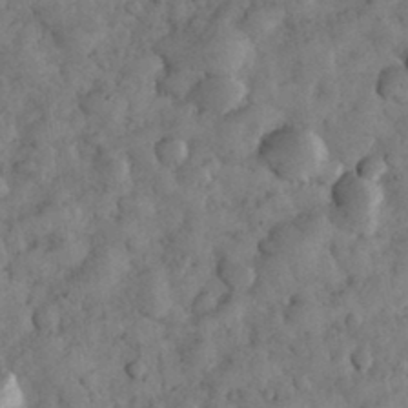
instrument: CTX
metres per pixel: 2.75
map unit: eHh
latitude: 33.2159
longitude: -69.3671
